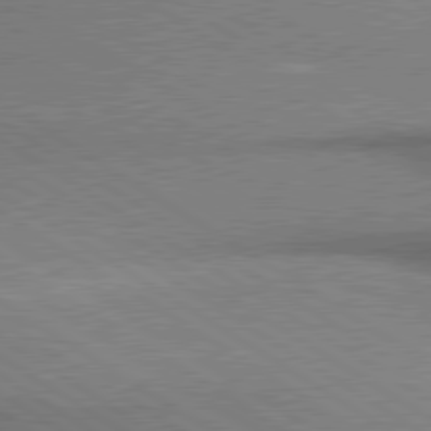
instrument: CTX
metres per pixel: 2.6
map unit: lApd
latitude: 80.1578
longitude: 165.0109
